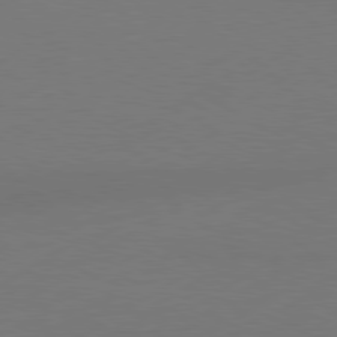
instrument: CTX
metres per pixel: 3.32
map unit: Hpe
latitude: 78.6113
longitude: -127.5182
